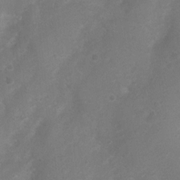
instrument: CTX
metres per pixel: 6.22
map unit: Nhu
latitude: 4.0633
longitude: -25.0836
